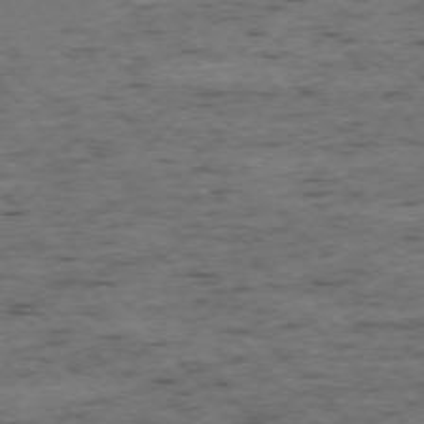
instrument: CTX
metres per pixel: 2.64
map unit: Ap
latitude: -75.6911
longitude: -89.7450
